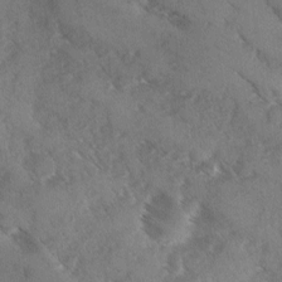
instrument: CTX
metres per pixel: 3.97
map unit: Ave
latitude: 0.2711
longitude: -111.4238
